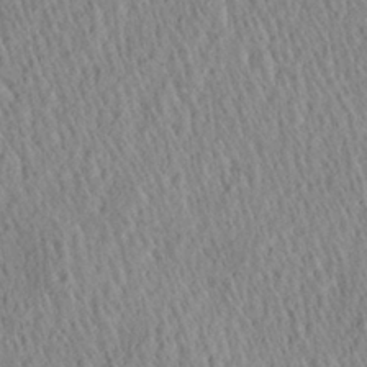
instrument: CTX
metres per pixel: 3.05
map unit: Aa
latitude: 29.5182
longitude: -137.4238
